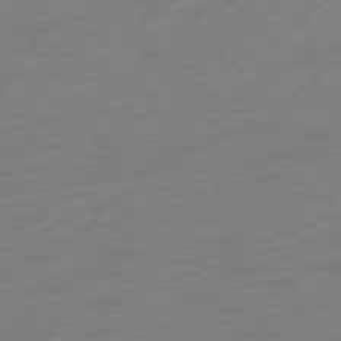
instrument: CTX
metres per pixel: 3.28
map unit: Ap
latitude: -78.6140
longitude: -66.9513
